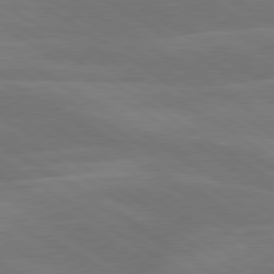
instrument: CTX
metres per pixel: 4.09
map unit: lApd
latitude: 79.8961
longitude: -125.6693
